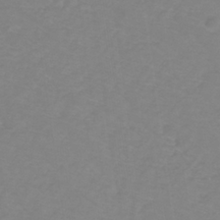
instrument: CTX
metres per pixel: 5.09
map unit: lHb
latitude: -31.3320
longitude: 64.7086
